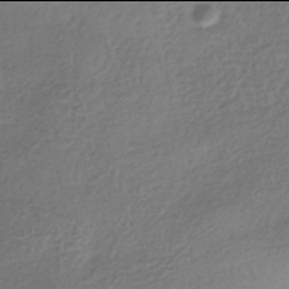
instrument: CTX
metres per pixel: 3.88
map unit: HNhu
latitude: -42.0094
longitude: 97.5021
